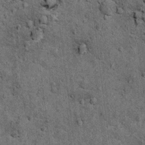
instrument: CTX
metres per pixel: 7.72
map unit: Hto
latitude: 11.9906
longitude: -38.5357
